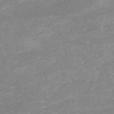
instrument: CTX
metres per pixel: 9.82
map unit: HNb
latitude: -53.6721
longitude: -36.3279
